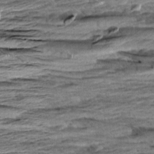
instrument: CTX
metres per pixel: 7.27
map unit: Aa
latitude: 8.6680
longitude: -137.7261
